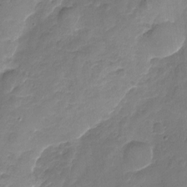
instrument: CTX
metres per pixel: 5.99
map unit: Nhu
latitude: -17.2187
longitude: -57.3670
